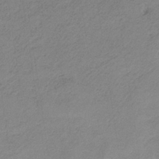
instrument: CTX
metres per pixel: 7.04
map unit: HNb
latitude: -34.0850
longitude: 58.5384
